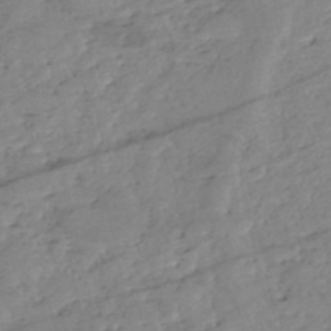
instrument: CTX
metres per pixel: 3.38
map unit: eHh
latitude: -52.1039
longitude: -24.3089
